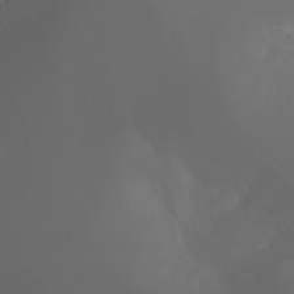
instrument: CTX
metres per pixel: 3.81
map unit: Aa
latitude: -7.1431
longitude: -72.9892
